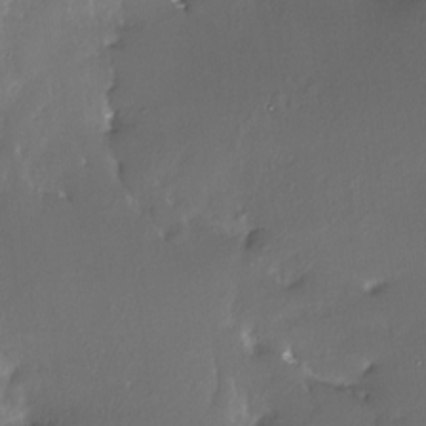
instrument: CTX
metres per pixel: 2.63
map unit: Nhe
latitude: -27.9745
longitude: -110.3467
